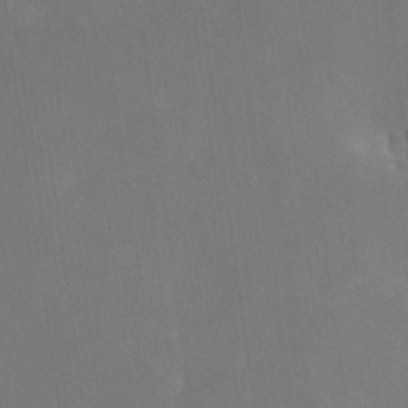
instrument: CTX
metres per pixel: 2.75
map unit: Nhe
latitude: -26.5762
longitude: -110.3279
